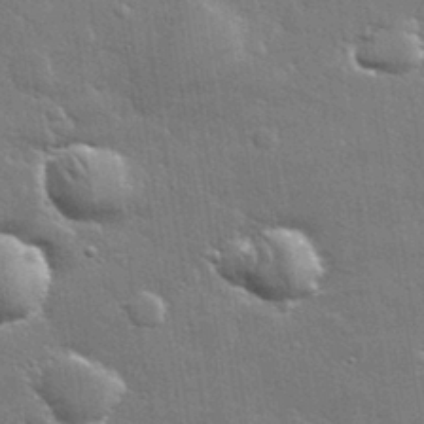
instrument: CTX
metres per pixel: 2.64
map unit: lHvf
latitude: 32.2145
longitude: -91.5560
